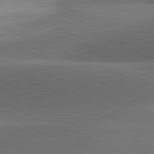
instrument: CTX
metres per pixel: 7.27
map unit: lApd
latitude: 81.4993
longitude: 132.5007
